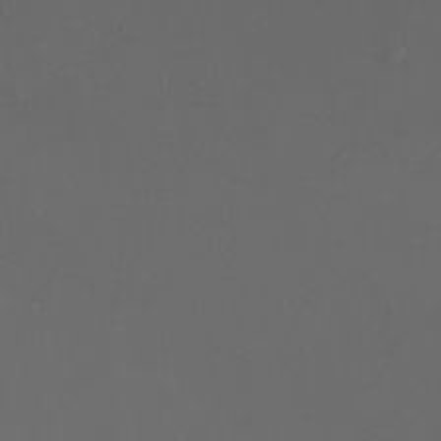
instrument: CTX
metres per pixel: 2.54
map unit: eHh
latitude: -3.0297
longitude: 19.6722
